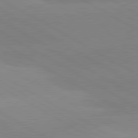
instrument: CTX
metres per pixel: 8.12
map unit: lApd
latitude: 80.5546
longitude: -152.7247
